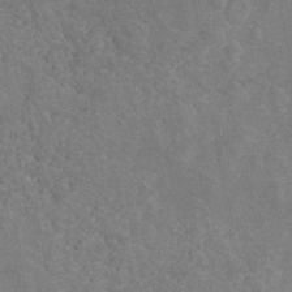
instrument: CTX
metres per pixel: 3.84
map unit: eHh
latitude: -40.3306
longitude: -29.7260
